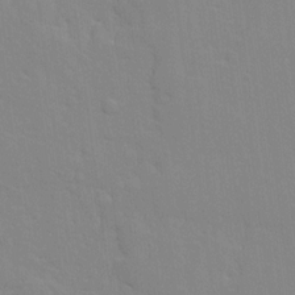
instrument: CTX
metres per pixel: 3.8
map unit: Ave
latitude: 13.1403
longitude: -134.1955
